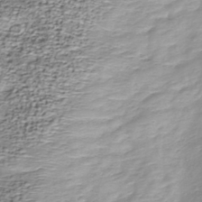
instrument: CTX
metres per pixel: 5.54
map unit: Nhu
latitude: -38.8975
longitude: -82.1011
